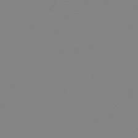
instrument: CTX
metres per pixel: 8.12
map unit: lHb
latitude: -48.9542
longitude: 81.6344
